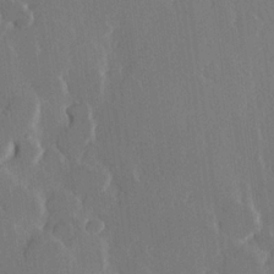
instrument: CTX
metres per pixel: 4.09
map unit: Hve
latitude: 22.7813
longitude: 146.5007
